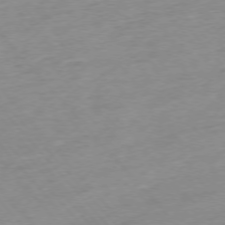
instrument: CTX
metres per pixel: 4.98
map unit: Hpe
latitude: -76.0472
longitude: -14.6491
